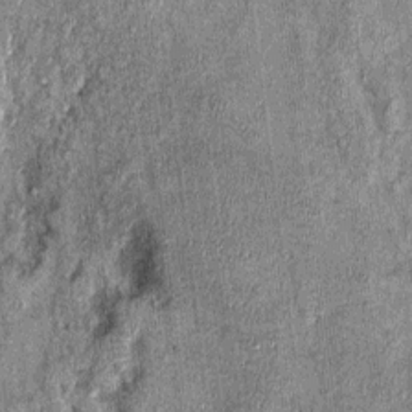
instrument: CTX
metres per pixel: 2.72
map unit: Nhu
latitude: -0.2551
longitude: -15.2159
